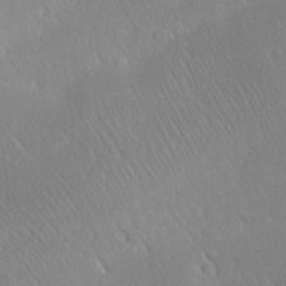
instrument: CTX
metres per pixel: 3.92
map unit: Ave
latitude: 20.7247
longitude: -137.6883
